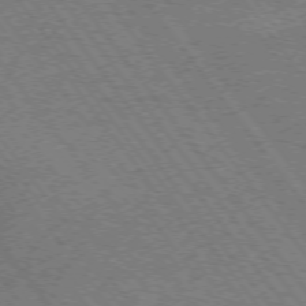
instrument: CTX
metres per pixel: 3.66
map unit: Ap
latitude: -75.7289
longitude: -63.0459
